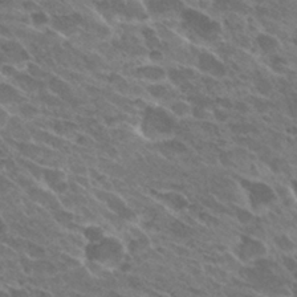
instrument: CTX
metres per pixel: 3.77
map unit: Hto
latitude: 28.0633
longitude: -41.9150
